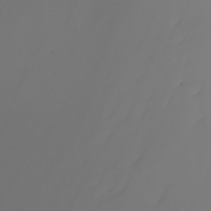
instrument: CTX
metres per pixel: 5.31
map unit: Nhu
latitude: -8.4818
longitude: -93.5560
